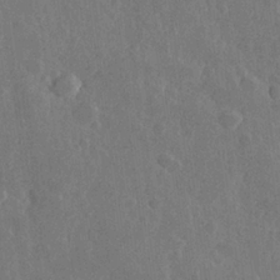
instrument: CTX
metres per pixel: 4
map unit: Hve
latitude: 25.0080
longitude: 150.2173
